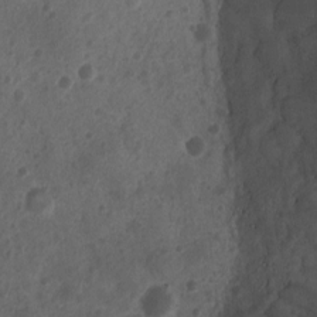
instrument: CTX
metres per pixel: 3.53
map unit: Ht
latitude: -9.8422
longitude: -21.3293
